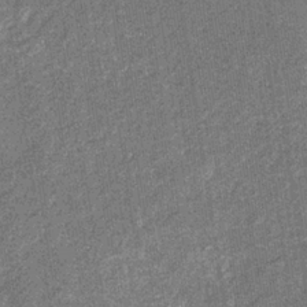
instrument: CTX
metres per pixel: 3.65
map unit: eHb
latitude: -31.1809
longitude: 70.8030
